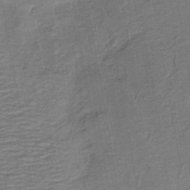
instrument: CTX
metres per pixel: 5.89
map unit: HNb
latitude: -41.9556
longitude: 50.9542
